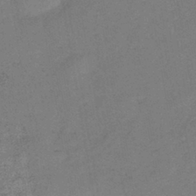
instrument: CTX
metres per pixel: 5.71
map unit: eHb
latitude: -41.8044
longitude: 79.4643
